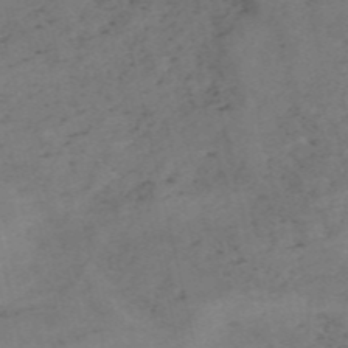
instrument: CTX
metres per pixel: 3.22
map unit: HNb
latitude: -54.9353
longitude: -47.6316
